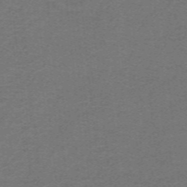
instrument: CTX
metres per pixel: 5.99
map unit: lHb
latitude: -42.1605
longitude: 54.4629
